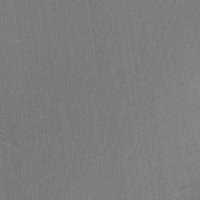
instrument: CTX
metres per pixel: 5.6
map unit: Aa
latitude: 25.3859
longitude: -145.5371
